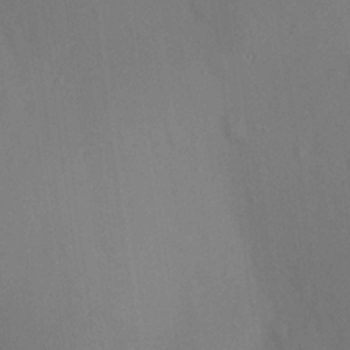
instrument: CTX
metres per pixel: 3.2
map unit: HNhu
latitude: 12.6113
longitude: 11.3510
